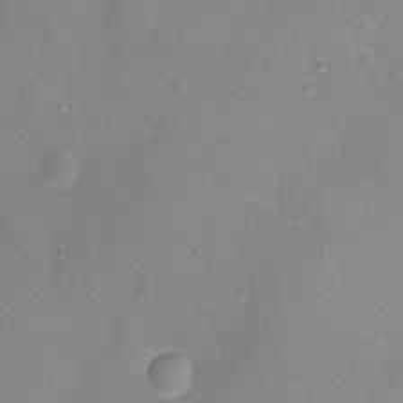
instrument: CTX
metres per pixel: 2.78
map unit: Ht
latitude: -8.3306
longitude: -20.4223
